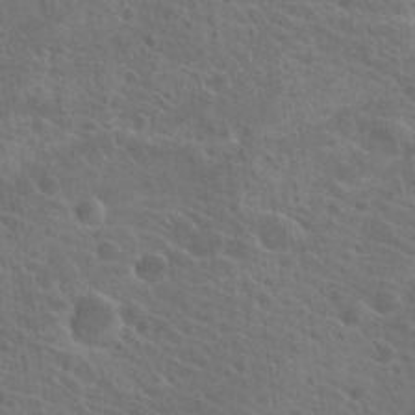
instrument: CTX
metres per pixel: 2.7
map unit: Hto
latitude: 23.6505
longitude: -39.6127
